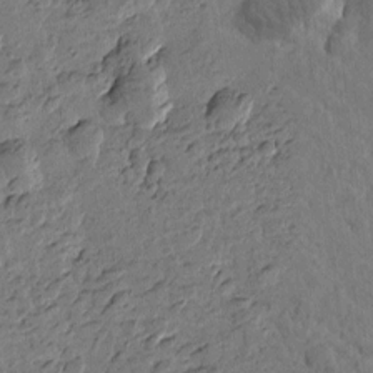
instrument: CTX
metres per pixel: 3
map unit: Htu
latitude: -0.5007
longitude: -175.9717
